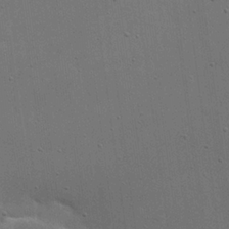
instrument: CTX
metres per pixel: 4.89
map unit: eHh
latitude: 22.0822
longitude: -67.1970
